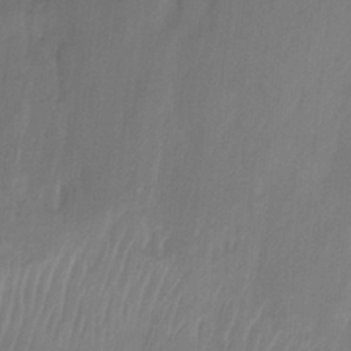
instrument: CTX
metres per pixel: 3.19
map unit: Ht
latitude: -14.9920
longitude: -54.1200
